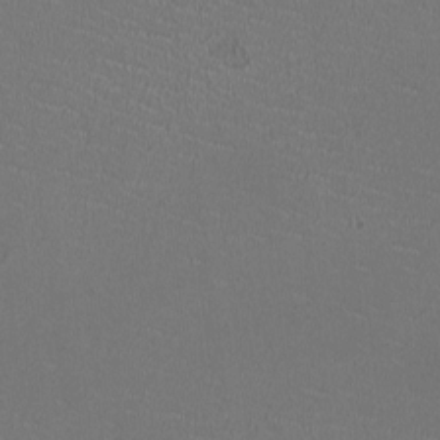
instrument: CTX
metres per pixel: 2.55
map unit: HNhu
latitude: -2.8030
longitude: -1.9150
